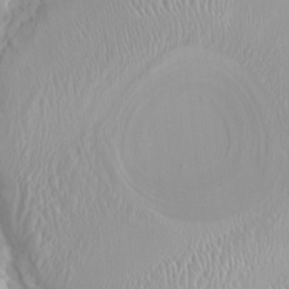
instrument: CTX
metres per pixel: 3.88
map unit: HNhu
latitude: 2.8758
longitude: 7.4454
